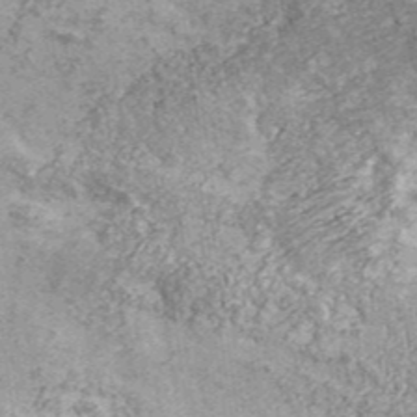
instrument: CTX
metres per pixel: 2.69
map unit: eHh
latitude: 43.5938
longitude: -90.8569
